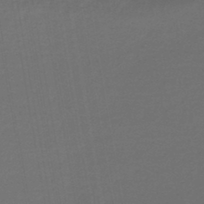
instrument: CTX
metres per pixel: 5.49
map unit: lHb
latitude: -43.6532
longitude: 65.5777
